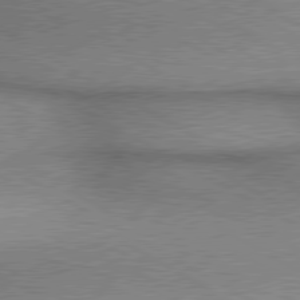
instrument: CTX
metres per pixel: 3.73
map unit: lApd
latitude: 79.9717
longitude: 168.0094
